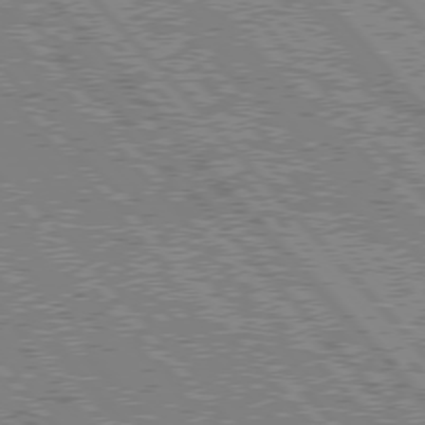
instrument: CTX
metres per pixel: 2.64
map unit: lApd
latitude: 76.1955
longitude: -75.6505
